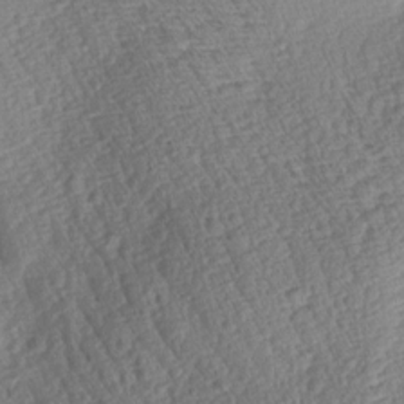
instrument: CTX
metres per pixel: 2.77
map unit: Aa
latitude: 8.3090
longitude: -133.6127
